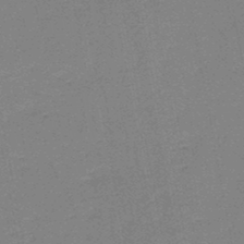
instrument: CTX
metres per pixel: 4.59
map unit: HNb
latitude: -46.6707
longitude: -39.7638
